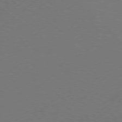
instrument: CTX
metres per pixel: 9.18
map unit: Hpe
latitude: 75.9150
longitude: -130.9136
